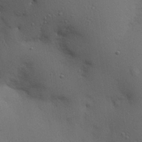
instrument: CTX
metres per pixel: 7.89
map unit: eHh
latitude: 24.9891
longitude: -72.3657
